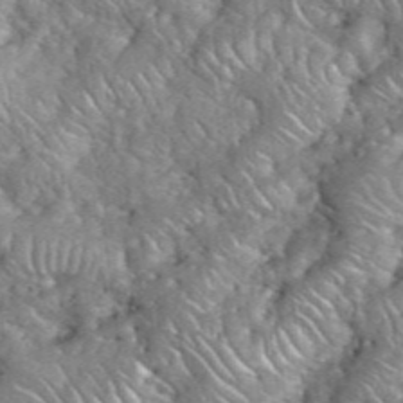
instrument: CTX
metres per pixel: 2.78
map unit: eHh
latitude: 38.8947
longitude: -58.8947
